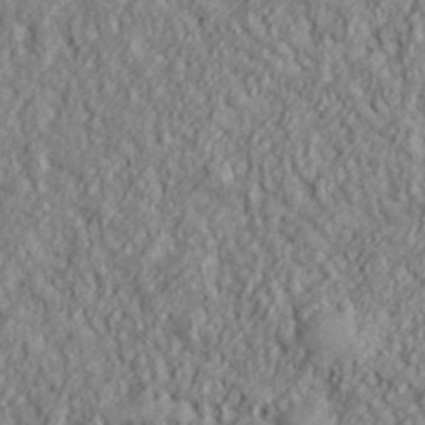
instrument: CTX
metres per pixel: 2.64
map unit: lHvf
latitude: 38.8191
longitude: -90.2334
